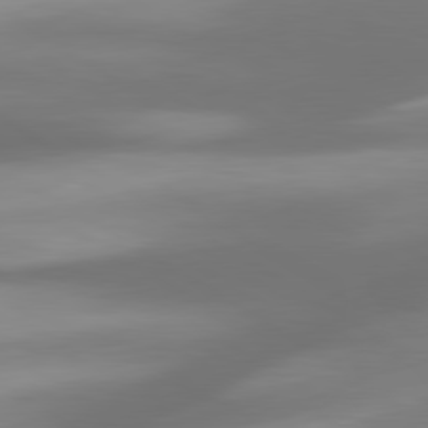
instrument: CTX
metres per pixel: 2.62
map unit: lApd
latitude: 80.1767
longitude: -138.5924
